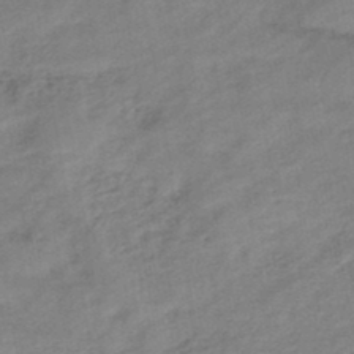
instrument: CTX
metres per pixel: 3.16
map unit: eHb
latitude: -44.4440
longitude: 85.2187
